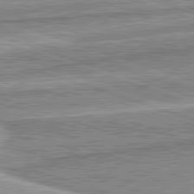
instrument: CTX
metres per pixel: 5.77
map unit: lApd
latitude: 82.4790
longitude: 167.2943
